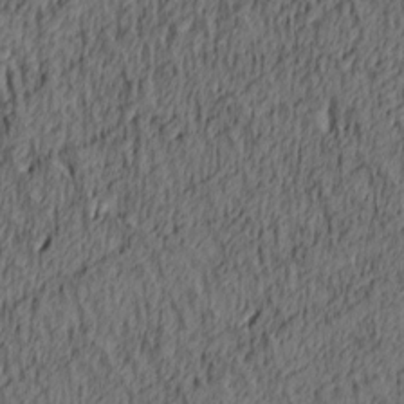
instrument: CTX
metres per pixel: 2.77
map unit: lAa
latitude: 4.5168
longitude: -114.8757
